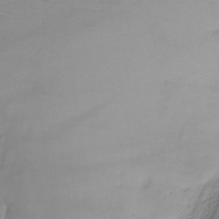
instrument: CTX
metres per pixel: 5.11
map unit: lHb
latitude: -32.3496
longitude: 63.8611
